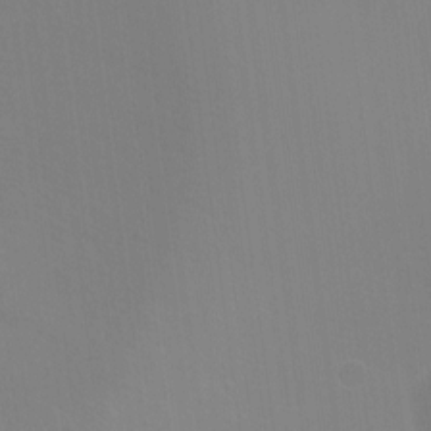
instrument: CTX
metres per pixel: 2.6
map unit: Ht
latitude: -14.4440
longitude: -42.2145
